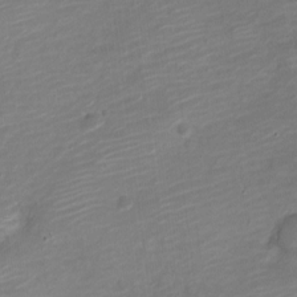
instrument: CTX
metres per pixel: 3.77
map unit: Nve
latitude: -18.1228
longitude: 109.1431
